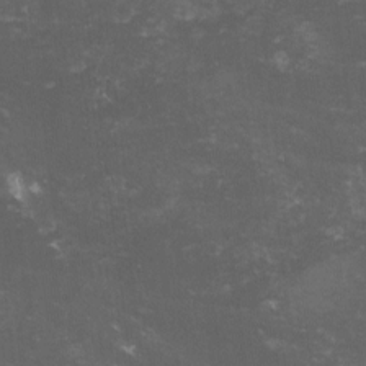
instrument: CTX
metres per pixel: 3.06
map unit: lHvf
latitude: -15.2943
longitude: -102.1766
